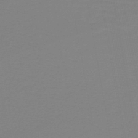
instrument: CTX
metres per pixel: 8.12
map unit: lHb
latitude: -41.0864
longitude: 63.5588
